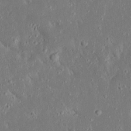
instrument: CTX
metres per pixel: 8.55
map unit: Ave
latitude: 17.5371
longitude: -140.5545
